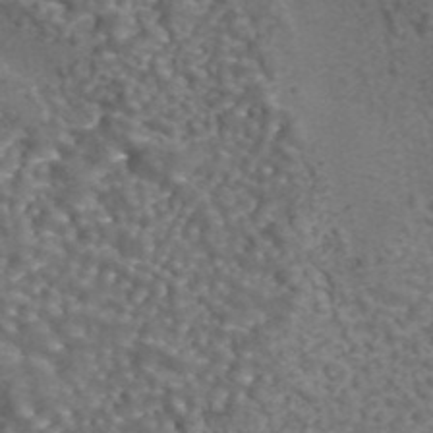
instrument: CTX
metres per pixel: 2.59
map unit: eAb
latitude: 43.5560
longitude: 105.6344
